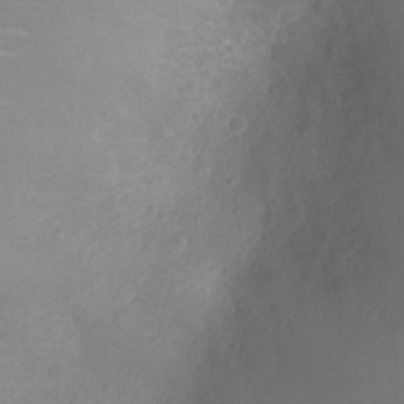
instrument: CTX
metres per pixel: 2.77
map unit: Ht
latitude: -3.3131
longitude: -16.5546
